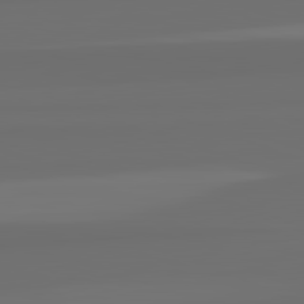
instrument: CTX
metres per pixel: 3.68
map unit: lApd
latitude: 82.8191
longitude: 163.6344
